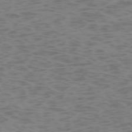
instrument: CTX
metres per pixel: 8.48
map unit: Hpe
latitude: -73.4076
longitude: 7.0108
